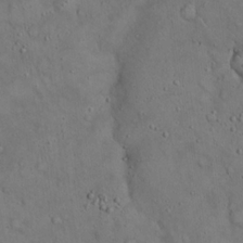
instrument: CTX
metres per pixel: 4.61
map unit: Hto
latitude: 19.0836
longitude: -60.3278
